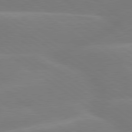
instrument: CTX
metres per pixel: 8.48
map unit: lApd
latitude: 79.1970
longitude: -149.4993
